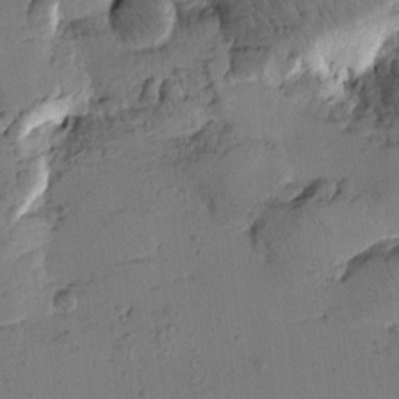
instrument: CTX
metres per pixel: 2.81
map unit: Htu
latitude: -2.1227
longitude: -175.9717
